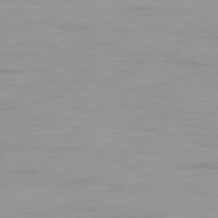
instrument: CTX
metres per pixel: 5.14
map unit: Ap
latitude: -79.8422
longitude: -76.7246
